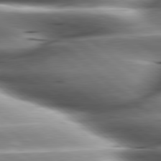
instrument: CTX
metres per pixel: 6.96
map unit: lApd
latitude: 80.2522
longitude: -143.7261
